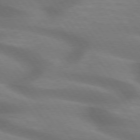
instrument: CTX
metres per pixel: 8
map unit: lApd
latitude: 74.8758
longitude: -59.8017
